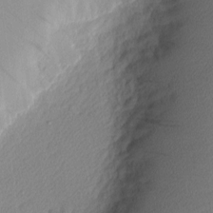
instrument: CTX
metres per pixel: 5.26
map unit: Nhu
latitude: 2.3089
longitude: -76.3845
